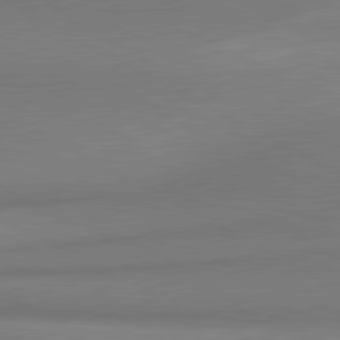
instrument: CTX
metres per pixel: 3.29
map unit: lApd
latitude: 81.0269
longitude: 163.8044
